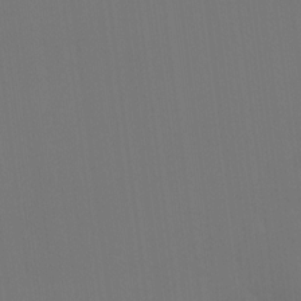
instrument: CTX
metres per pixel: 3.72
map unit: Ht
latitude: -15.5210
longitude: -42.1389
